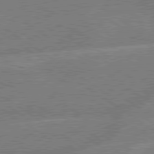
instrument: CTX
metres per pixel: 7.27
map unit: lApd
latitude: 79.3482
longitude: -145.7449
